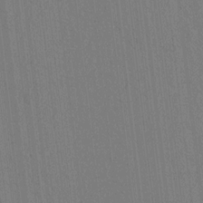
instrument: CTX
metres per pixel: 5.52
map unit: lAvf
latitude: 8.6869
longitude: 164.6141
